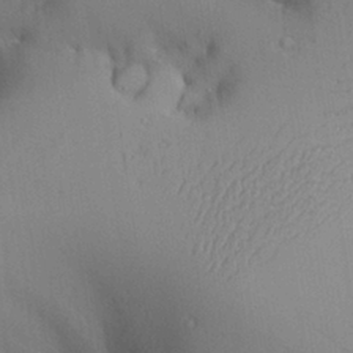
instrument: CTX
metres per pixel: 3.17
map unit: Aa
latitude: 27.7261
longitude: -129.5371
